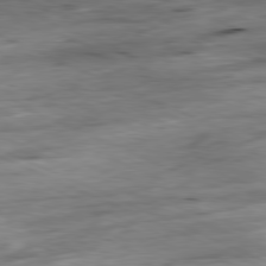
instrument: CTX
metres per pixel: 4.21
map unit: Ap
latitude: -81.3132
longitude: -86.8569
